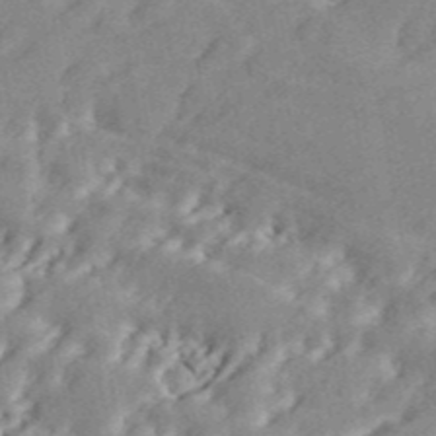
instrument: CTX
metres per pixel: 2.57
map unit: ANa
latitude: 44.5168
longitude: 45.8233
